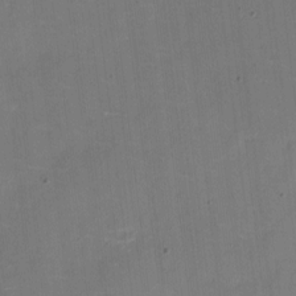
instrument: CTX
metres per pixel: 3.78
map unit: eHh
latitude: 4.7813
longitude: -65.9906
